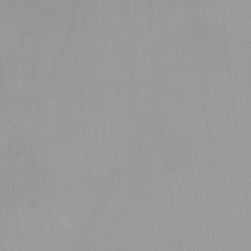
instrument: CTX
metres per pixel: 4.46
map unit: Nhu
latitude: -3.5966
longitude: -93.3670
